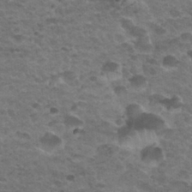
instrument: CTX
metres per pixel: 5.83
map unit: Nhu
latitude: 31.9339
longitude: -52.4412
